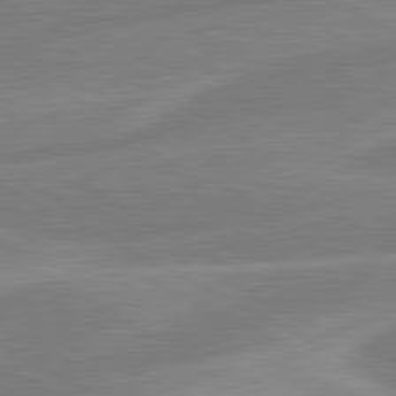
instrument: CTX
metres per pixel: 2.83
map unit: lApd
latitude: 80.9325
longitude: -168.9325
